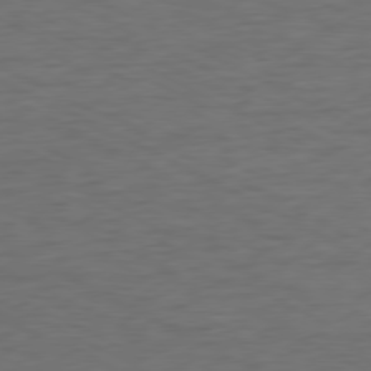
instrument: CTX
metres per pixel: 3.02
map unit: Ap
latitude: -77.2943
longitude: -74.1956
